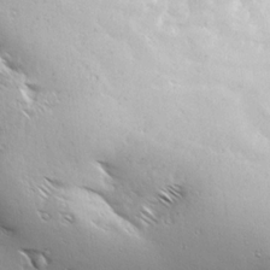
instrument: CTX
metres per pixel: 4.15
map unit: Ave
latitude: 22.0633
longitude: -137.3482
